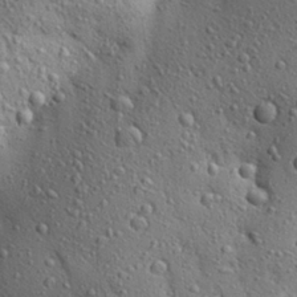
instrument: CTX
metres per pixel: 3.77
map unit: Aa
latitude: 28.3467
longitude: -148.5546
